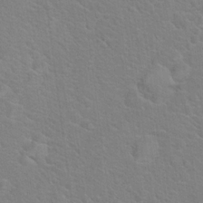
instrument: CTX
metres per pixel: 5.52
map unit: Hto
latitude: 19.3103
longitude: -44.2333
